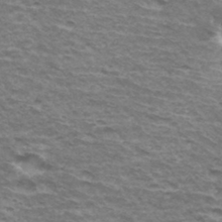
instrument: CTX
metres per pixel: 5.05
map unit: Hto
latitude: 34.9324
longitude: -42.6680
